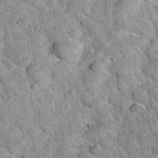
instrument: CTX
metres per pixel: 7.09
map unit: Hto
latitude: 35.3292
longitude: -52.4601
